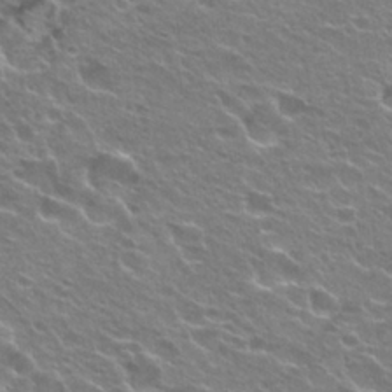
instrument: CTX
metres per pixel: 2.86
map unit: Hto
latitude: 24.4978
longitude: -30.8758
